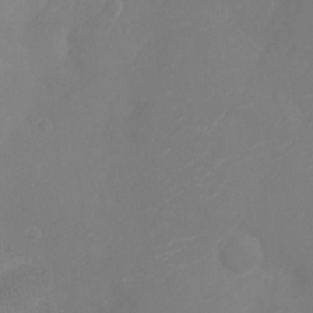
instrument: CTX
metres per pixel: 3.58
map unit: Ht
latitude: -6.5196
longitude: -25.8772
